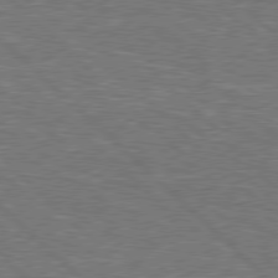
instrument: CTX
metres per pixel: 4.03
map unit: Hpe
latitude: 78.0822
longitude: -151.4804
